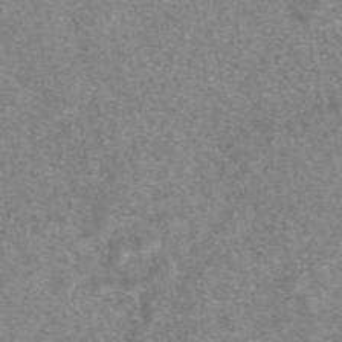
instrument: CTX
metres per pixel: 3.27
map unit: eAb
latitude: 48.1200
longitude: 112.0094
